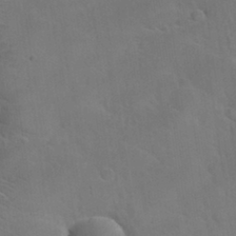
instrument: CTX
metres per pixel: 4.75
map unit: Nhu
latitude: 30.9325
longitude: -53.8017
